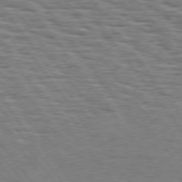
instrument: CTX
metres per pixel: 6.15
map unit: Hpe
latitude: 74.7435
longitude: -152.9325
